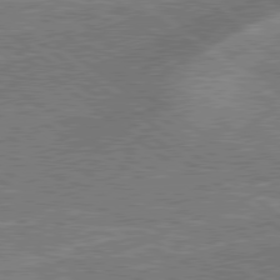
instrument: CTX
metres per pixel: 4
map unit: lApd
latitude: 79.2537
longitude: 174.3873
